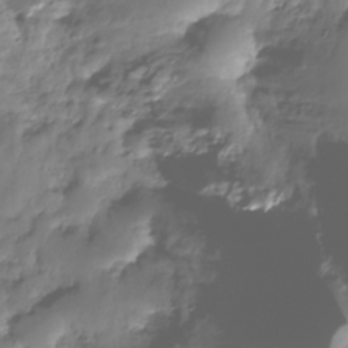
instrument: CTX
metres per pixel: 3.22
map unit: Nhe
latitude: -36.6329
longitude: -179.4049
